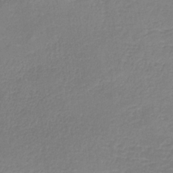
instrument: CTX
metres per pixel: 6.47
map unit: HNb
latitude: -33.8989
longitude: 55.1809
